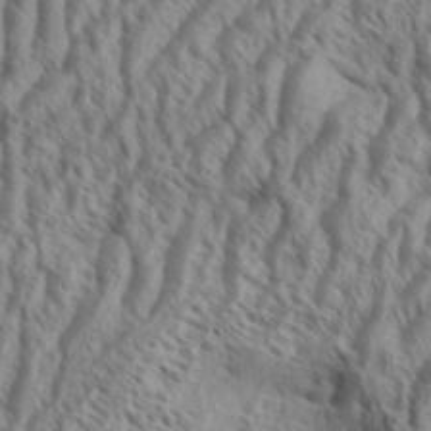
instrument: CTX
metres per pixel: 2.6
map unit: Aa
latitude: 34.0633
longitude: -138.4034
